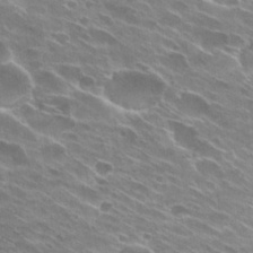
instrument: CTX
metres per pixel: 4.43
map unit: Hto
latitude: 29.6127
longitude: -43.6316
